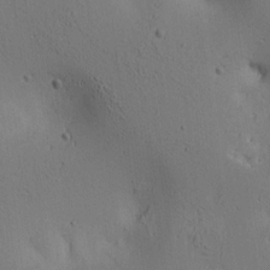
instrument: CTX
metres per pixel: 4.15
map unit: lAa
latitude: 6.6490
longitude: -114.3089
